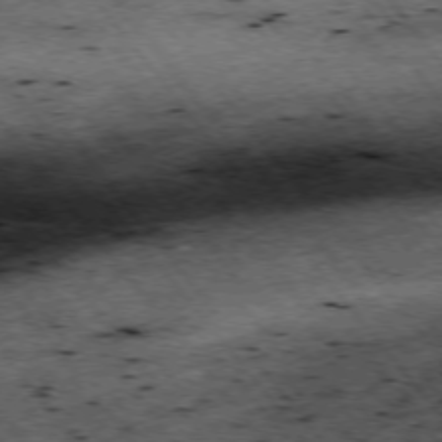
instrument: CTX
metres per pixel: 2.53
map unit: Hpe
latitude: -75.6911
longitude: -18.4979
